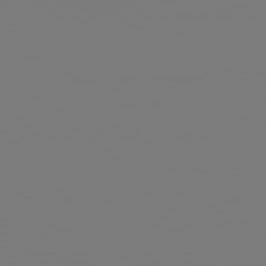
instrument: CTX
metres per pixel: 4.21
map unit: Hpe
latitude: 77.9528
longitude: -141.8016
